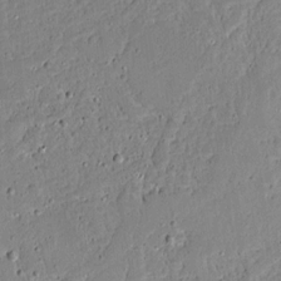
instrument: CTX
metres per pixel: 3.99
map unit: Aa
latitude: 13.1214
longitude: -139.8016
